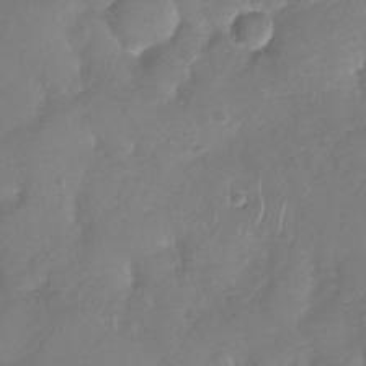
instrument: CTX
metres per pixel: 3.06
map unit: Nhu
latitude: -29.8422
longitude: -59.8583
